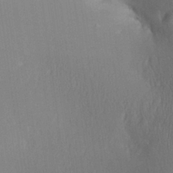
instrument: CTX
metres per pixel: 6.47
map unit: Aa
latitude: 27.8395
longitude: -137.1215
